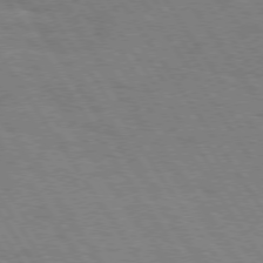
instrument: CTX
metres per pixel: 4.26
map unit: Hpe
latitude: 74.5924
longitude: -141.9528
